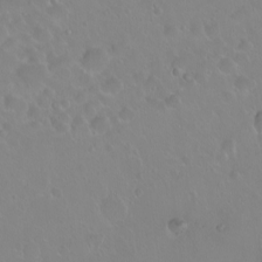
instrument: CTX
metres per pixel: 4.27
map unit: eHh
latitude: 1.5560
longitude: -55.0269
